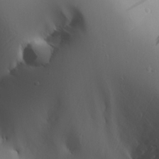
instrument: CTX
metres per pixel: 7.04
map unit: Aa
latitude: 24.9324
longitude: -127.0837
